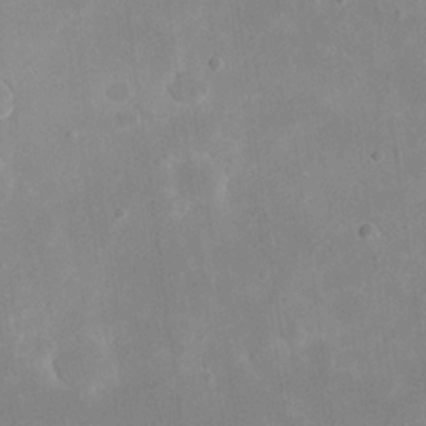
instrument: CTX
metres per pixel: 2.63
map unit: eHh
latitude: 19.8772
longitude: -70.7246
